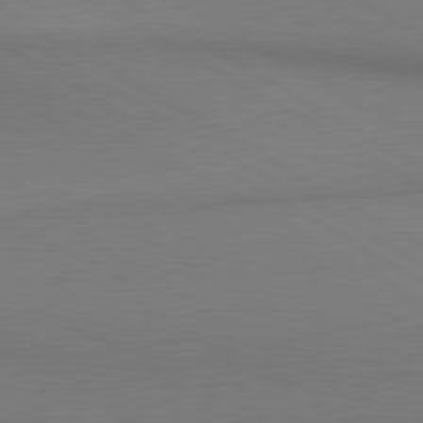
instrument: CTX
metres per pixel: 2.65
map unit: lApd
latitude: 80.7246
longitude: 147.5777
